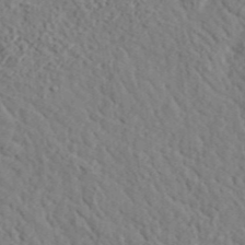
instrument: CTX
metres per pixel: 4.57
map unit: lHvf
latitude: 35.9717
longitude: -85.1781
